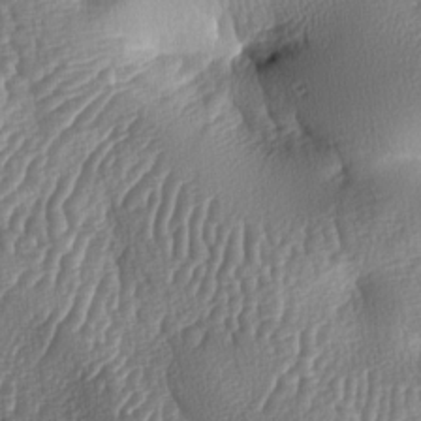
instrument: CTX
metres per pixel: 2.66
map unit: lAa
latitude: -7.8233
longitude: -128.8947
